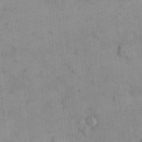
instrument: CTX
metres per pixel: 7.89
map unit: eHh
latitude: 24.5356
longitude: -65.3104
